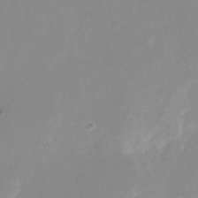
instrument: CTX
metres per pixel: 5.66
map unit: Nhu
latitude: -25.3698
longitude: -70.1767
